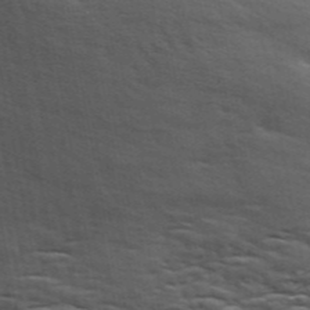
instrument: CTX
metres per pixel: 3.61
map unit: ANa
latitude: 45.2537
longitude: -84.4790
